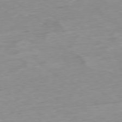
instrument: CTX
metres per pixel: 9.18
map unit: Hpe
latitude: -78.8030
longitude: -23.3671
